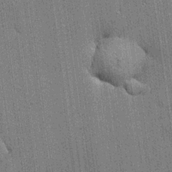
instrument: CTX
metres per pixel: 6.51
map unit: lHvf
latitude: 19.5938
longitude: 142.7652
